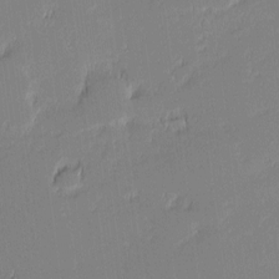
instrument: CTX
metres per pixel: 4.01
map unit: eHh
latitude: -1.3132
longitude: -83.8583
